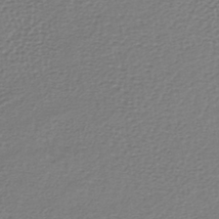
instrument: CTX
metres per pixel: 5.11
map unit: lHb
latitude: -42.2928
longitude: 70.3873
